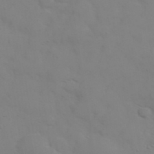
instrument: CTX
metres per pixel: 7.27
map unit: eHh
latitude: 38.2900
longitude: -67.3292
